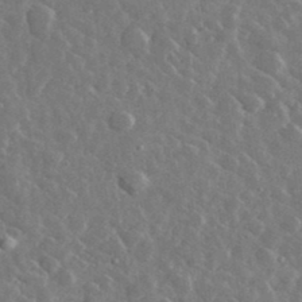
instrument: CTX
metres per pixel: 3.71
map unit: lHvf
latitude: 36.9136
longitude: -89.4805
